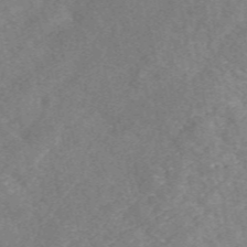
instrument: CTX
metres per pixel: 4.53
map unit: eAb
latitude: 49.3482
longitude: 119.1431
